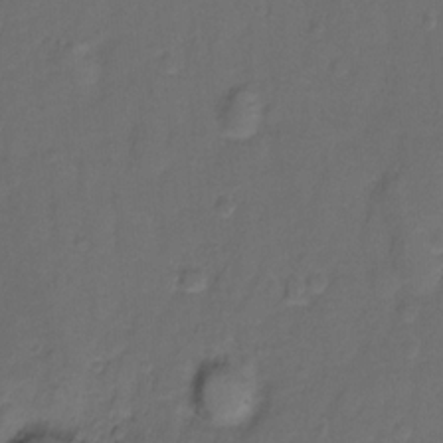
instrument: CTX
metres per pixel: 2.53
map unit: Hto
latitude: -11.2565
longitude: -38.9325
